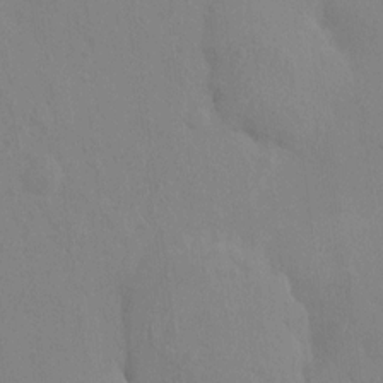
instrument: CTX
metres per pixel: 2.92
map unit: HNhu
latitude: 6.4412
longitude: -3.0836
